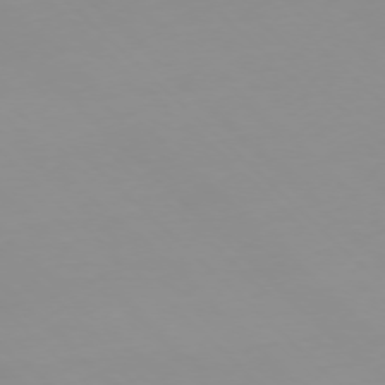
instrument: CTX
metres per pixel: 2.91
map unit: Ap
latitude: -77.2565
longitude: -81.8205
